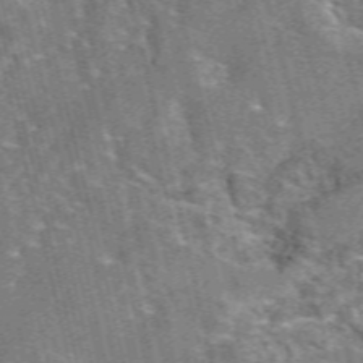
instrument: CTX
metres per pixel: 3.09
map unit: eAb
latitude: 44.5546
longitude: 111.2942
